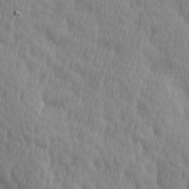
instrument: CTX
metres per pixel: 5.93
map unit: Ave
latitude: 12.8191
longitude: -106.0822
